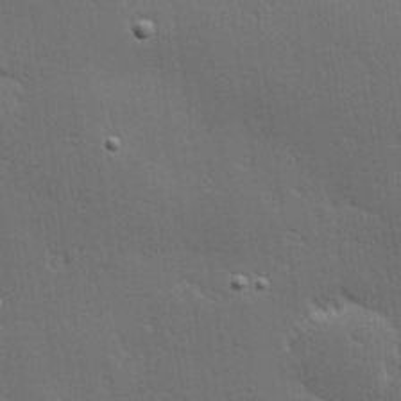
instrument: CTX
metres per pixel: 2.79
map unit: Hve
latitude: 27.5182
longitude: -94.1200
